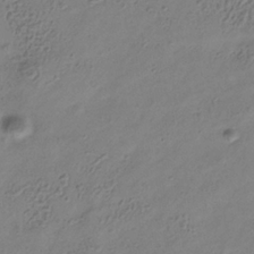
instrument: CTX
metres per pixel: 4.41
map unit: Hve
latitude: -34.4629
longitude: 89.2376
